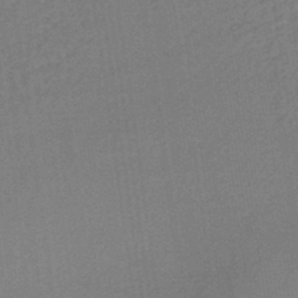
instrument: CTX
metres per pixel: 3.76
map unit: lHb
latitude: -38.0472
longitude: 60.7463
